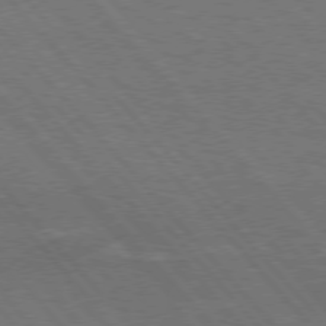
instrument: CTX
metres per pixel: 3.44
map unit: Hpe
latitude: 75.7828
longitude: -138.1956
